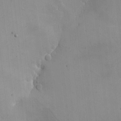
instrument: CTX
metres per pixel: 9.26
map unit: eHh
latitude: -9.5210
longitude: -66.8758
